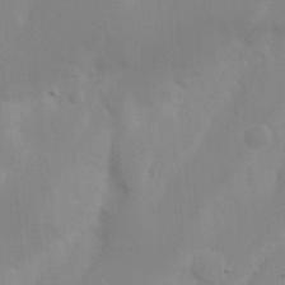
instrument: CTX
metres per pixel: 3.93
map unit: Nhu
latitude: 18.1955
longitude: -73.4238
